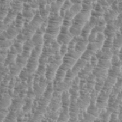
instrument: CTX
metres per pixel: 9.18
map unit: eHh
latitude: 35.0269
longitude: -135.5560
